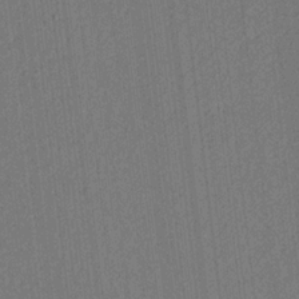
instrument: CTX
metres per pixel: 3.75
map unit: lAvf
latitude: 7.4426
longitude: 164.8219
